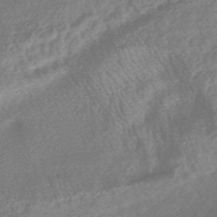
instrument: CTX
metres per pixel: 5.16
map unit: HNhu
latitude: -45.5399
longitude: 92.7085
